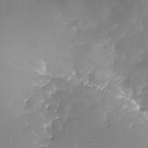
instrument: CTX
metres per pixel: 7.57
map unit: Nhu
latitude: -28.5196
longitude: -67.5560
